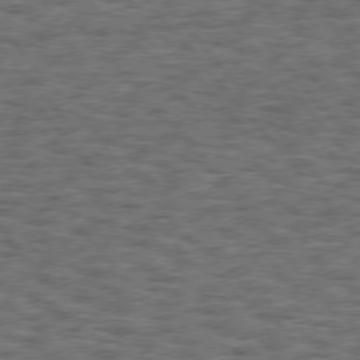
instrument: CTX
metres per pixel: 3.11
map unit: Hpe
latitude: 75.2726
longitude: -135.8205
